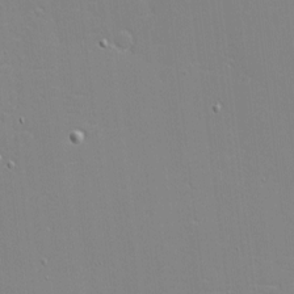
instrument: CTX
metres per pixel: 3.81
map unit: eHh
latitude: -3.4643
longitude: -80.4034
